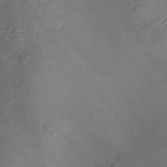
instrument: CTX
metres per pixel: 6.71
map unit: Ave
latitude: -8.0661
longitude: -121.9528
